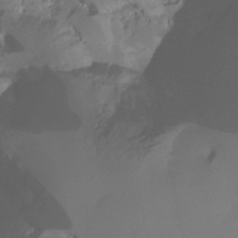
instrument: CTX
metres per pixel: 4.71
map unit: HNhu
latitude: -23.8234
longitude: 50.3684
